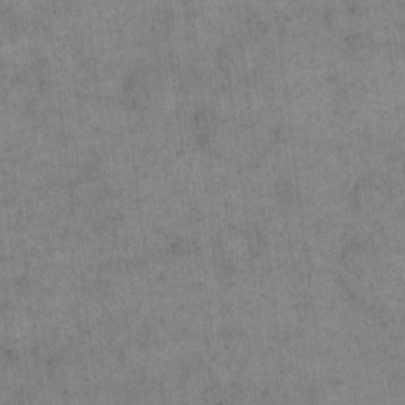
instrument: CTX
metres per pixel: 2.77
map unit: eHh
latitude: 14.8191
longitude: -66.8191
